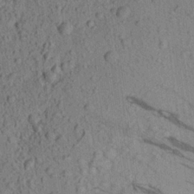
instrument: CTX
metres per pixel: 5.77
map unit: Aa
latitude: 22.0633
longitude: -139.4804
